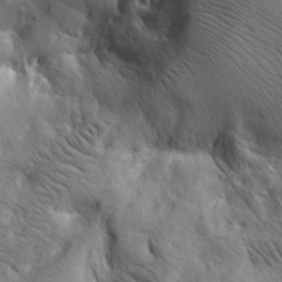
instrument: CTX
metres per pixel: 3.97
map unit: lAa
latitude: 19.9906
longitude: -139.6694
